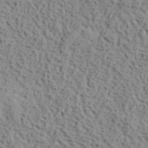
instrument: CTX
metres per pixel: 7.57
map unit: lHvf
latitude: 39.9717
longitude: -87.6316
